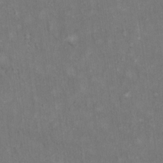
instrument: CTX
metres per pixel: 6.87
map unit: Hto
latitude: 15.5183
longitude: -60.8380
